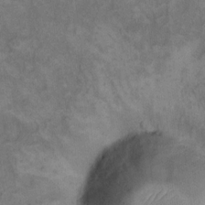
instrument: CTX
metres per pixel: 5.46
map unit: eHh
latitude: 12.4034
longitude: -63.8584
